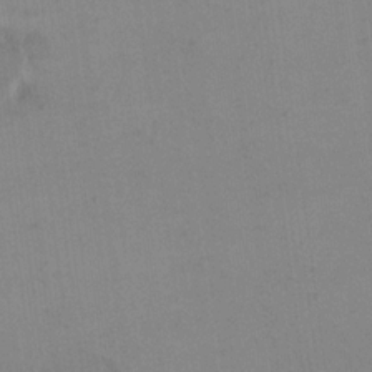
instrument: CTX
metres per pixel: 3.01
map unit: eHh
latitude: 16.4979
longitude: -67.4615
